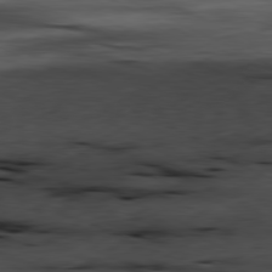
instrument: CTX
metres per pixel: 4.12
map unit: Ap
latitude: -81.2754
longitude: -69.0459
